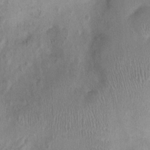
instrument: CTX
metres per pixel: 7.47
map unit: Ht
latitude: -1.6533
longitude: -15.3482
